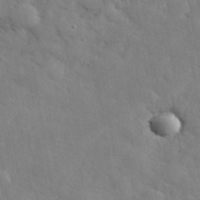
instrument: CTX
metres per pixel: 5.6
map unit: eHh
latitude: 37.5182
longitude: -67.5938
